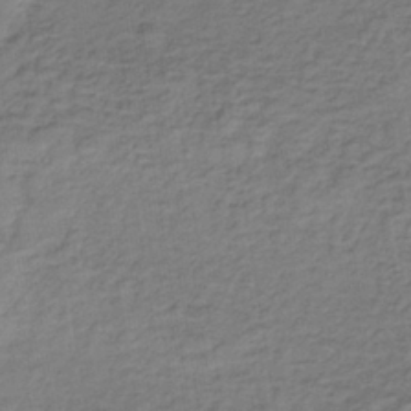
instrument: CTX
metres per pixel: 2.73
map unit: lHb
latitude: -35.8611
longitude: 70.3117
